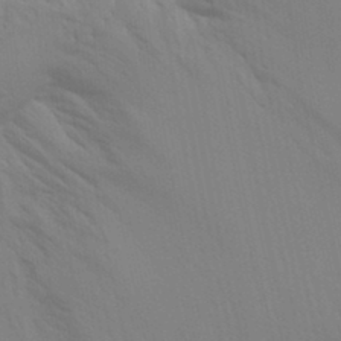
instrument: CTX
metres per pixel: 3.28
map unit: Aa
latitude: 30.5924
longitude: -144.5546
